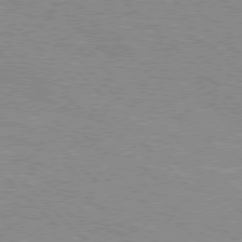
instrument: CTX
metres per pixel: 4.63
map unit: Hpe
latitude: 77.0080
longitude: -152.0822
